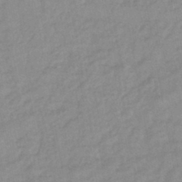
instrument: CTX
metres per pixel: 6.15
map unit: lHb
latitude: -44.0850
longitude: 80.1417
